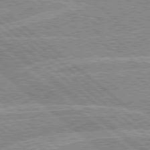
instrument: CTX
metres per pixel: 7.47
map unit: Hpe
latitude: 78.5168
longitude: -156.0444
